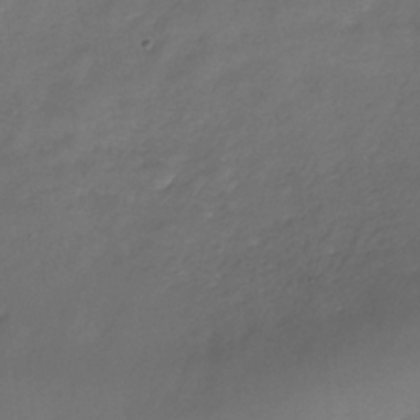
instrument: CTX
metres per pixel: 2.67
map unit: Nhe
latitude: -36.8408
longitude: -87.0458
